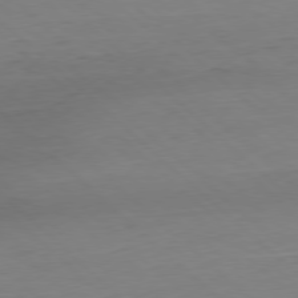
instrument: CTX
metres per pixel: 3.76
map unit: Hpe
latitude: -79.6155
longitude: 9.3321
